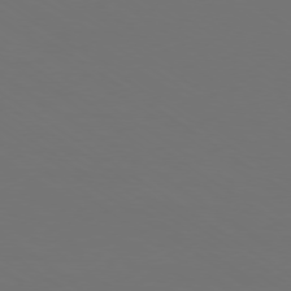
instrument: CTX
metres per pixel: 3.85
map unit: Ap
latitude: -79.4265
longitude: -93.2537
